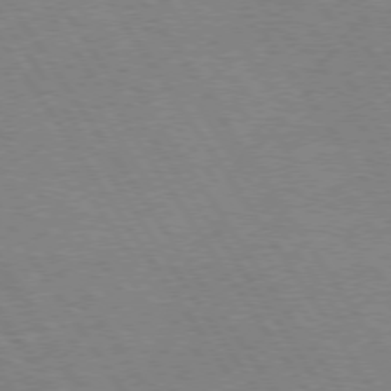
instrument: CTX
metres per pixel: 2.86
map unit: Hpe
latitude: 74.5168
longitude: -141.9906
